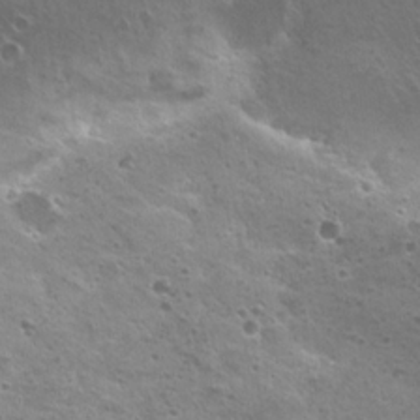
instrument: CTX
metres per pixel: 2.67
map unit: Nhu
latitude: 20.6491
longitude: -31.5371
